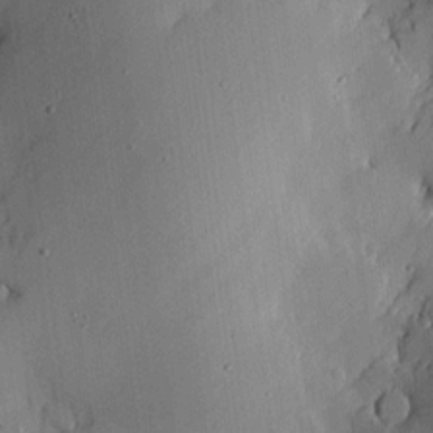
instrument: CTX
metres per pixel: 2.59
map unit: lHvf
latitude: 18.1766
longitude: -113.9528
